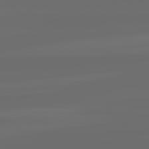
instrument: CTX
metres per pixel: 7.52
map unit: lApd
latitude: 82.3656
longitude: -164.8002
